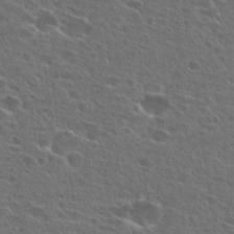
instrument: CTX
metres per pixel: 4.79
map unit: Hto
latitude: 26.4223
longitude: -45.3859
